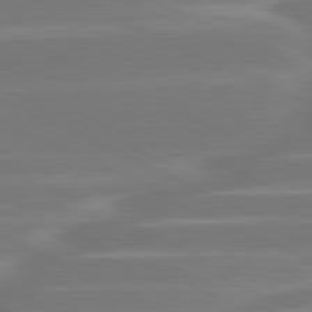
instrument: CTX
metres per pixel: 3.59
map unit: lApd
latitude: 81.2348
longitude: -130.4790
